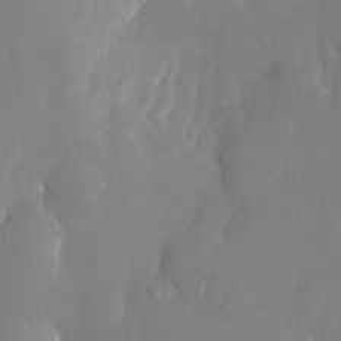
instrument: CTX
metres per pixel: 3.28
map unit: Nhu
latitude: -24.9542
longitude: -70.4034
